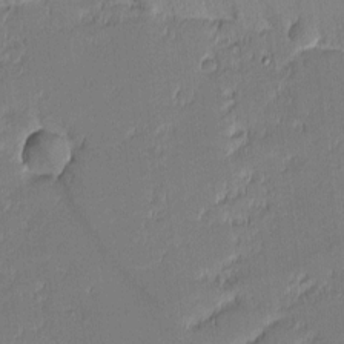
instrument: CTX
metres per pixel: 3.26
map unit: eHh
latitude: -3.0297
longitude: -83.6882
